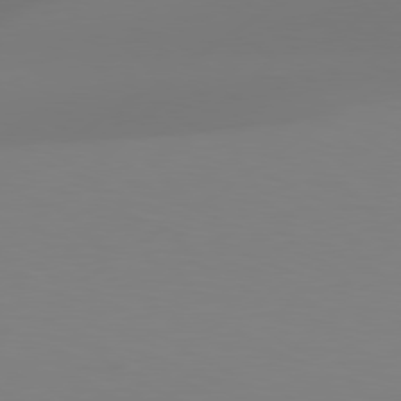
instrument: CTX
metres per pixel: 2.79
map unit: Hpe
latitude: 78.3279
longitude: -128.8758
